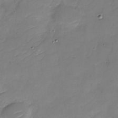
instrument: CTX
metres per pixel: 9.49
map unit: Nhu
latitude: -30.3495
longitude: -73.1781
